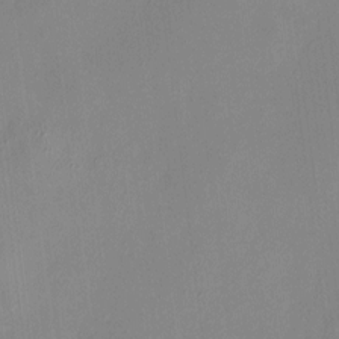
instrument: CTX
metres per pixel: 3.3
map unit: HNhu
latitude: 7.6316
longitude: 12.2362
